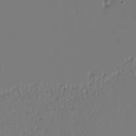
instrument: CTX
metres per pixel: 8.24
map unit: Nhu
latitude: -3.7666
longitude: -84.6113
